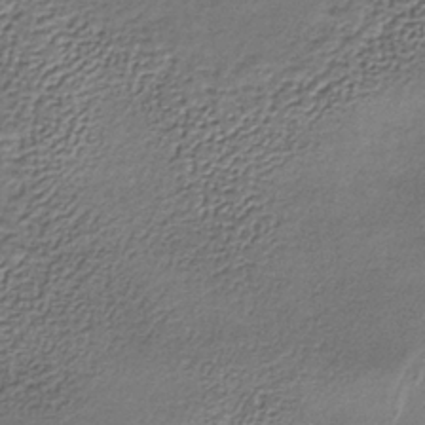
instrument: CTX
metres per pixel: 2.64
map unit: lHb
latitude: -34.9353
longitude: 62.2361
